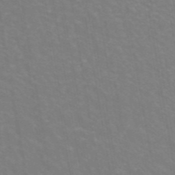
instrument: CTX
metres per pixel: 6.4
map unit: ANa
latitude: 44.1578
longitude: 27.8989
